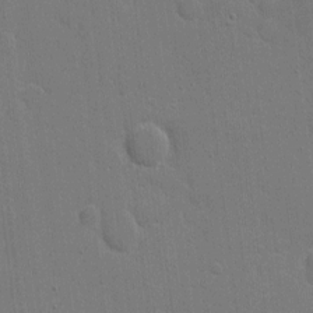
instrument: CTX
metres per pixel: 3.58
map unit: eHh
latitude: 6.6113
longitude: -67.2914
